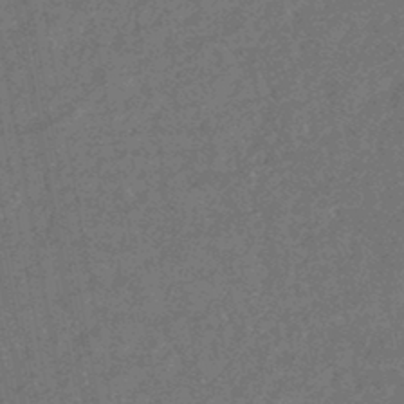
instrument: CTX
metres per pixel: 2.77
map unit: HNhu
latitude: -44.9542
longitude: 99.5210
